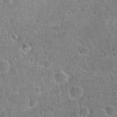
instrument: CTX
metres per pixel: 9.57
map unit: Hto
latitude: 21.9717
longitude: -47.7828
